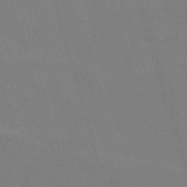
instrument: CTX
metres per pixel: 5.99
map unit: Nve
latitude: -59.3320
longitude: 61.0109
